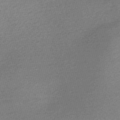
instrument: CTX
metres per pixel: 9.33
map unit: Nve
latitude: -56.5951
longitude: 61.0486
